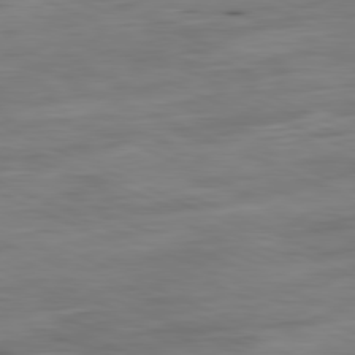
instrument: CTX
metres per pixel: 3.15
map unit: Ap
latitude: -81.5777
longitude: -68.9892
